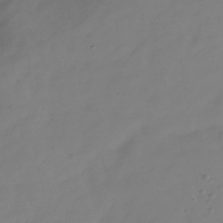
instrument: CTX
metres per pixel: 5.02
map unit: Hve
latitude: -31.8611
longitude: 90.0472
